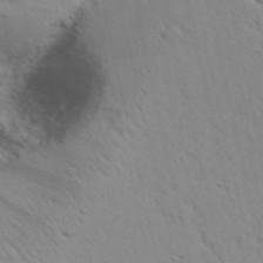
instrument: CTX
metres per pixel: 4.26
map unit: Aa
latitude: 29.2915
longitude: -146.3468
